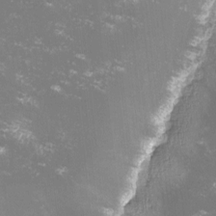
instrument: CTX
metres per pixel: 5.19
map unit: lHvf
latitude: -13.1998
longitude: -99.5560
